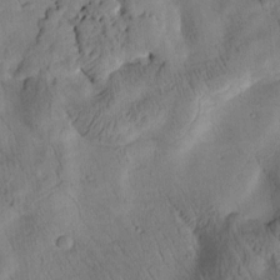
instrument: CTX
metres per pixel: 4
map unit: Htu
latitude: 3.1970
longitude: 178.3873
